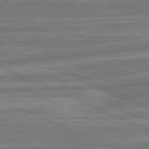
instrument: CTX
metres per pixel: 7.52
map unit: lApd
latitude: 81.1214
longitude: -175.9906
